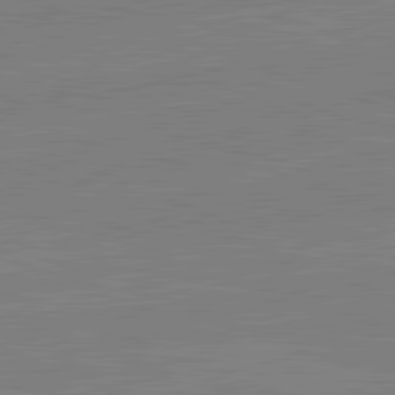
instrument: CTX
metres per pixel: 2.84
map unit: lApd
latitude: 82.2144
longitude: -156.9135
